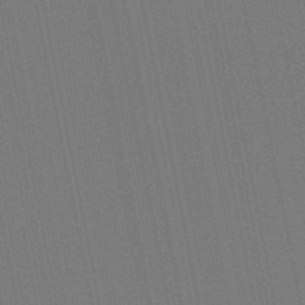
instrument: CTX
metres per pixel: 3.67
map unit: lHb
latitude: -46.8030
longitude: 78.1605
